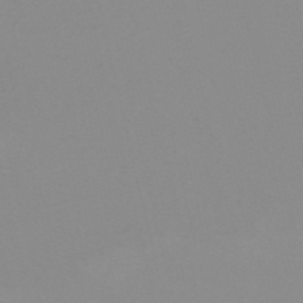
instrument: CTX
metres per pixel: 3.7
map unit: HNb
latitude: -56.0283
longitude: -41.2536
